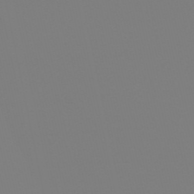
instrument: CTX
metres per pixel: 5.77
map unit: eHb
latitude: -50.9920
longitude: 76.3684
